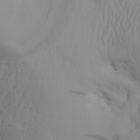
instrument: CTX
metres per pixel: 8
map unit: Aa
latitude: 30.0633
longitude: -133.4615
